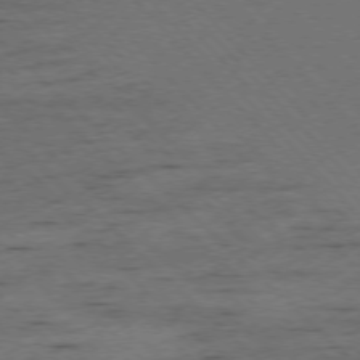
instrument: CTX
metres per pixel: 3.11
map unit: Ap
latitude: -77.0864
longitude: -86.5357
